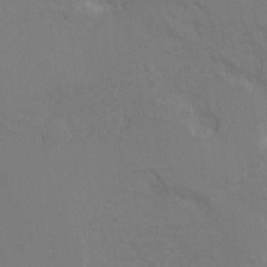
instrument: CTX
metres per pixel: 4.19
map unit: Hto
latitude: 6.8380
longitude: -34.6490
